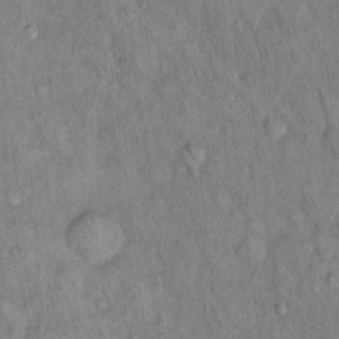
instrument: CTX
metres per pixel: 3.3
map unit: Hto
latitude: 14.3846
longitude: -58.8947
